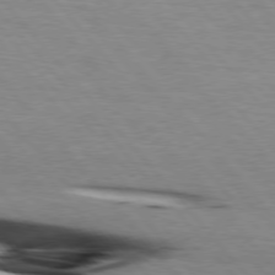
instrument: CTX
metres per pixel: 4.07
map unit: lApd
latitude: 76.0255
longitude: -86.7624
